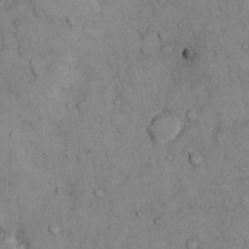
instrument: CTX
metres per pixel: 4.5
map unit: Hto
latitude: 9.5371
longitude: -59.6694
